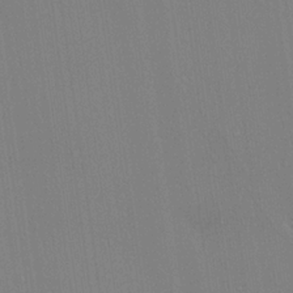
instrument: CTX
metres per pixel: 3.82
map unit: lHvf
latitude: 21.7450
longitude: 142.4629
